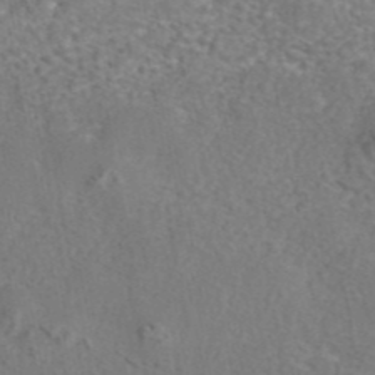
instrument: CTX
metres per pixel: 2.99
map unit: eAb
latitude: 42.6680
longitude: 104.9541
